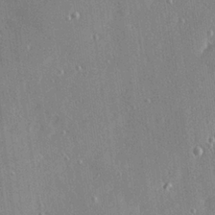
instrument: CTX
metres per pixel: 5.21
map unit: Hve
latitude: 28.5923
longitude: -90.6868
